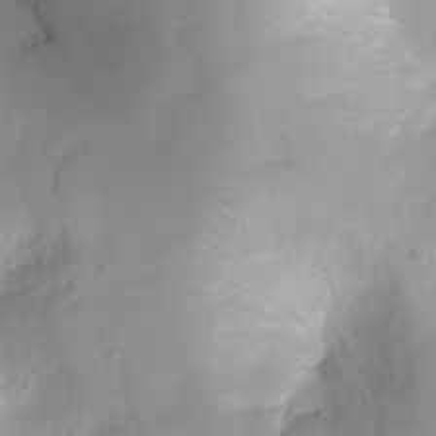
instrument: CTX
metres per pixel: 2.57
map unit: Ht
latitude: -0.6897
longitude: -19.0269
